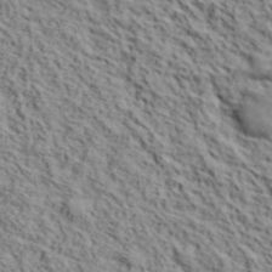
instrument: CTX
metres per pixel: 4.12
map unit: lHvf
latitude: 39.8394
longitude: -86.9702
